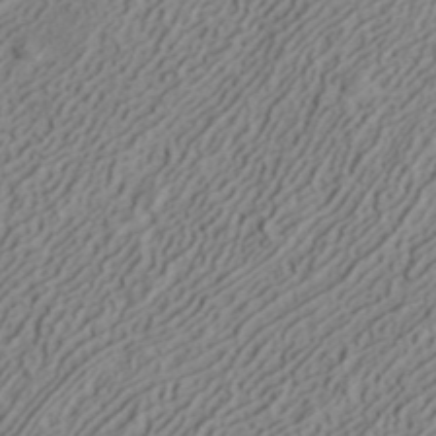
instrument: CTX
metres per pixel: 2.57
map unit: ANa
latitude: 41.9150
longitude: 30.2172
